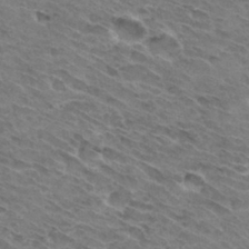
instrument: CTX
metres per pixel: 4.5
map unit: Hto
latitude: 32.4034
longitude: -44.6301
